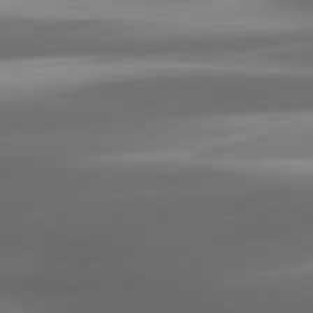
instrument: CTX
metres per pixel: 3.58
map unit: lApd
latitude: 81.1781
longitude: -143.5182
